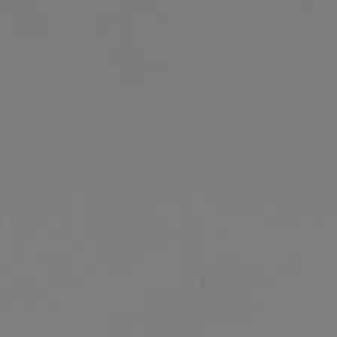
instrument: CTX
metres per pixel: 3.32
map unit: Nhu
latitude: 22.1767
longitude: -63.9717
